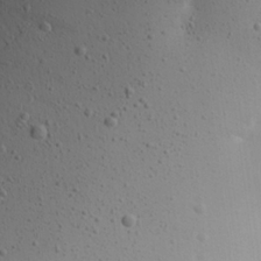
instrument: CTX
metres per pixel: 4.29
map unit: Aa
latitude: 21.8206
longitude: -143.6505
